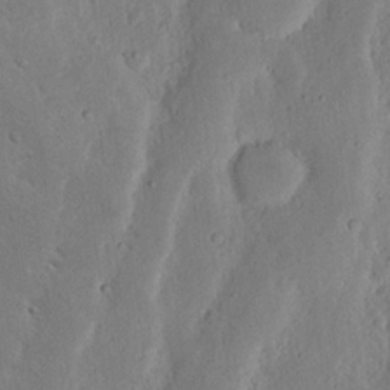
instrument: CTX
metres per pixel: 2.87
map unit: Nhu
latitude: 19.6694
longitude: -75.2726
